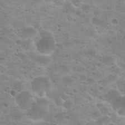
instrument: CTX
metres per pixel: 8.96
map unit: Hto
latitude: 24.4034
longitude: -50.5923
